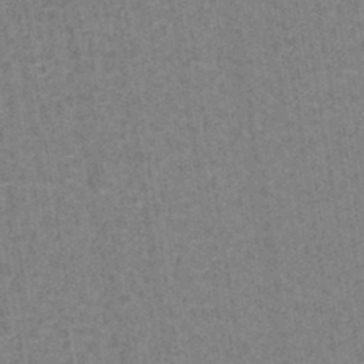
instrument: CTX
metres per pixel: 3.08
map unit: lHb
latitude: -41.3132
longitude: 57.4076
